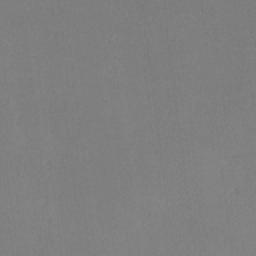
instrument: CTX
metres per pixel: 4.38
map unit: lHvf
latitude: -10.2173
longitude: -100.5357
